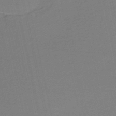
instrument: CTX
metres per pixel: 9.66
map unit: HNb
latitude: -51.5966
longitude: -53.1970
